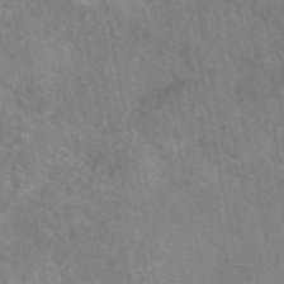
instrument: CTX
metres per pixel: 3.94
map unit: eAb
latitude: 48.2522
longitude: 111.4832
